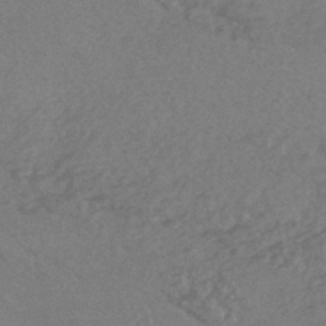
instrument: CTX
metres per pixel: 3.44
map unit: HNhu
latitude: -45.1053
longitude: 93.0864
